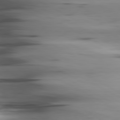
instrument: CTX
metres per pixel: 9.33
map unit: lApd
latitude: 80.4601
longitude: -123.2726
